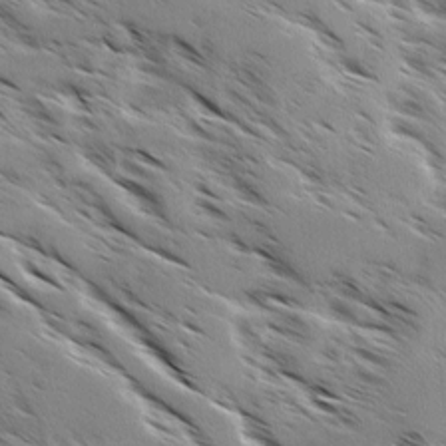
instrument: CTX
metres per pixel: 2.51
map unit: Ave
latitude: 0.4412
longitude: -110.9325
